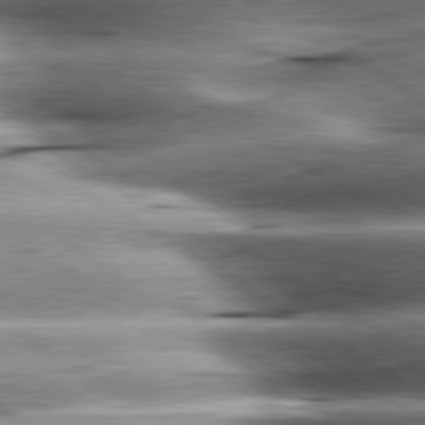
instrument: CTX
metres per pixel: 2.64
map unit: lApd
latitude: 80.2711
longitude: -142.0444
